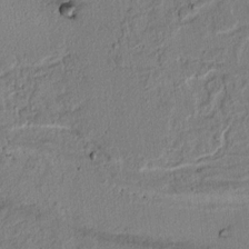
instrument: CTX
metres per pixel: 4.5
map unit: lAvf
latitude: 6.6490
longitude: 168.1605
